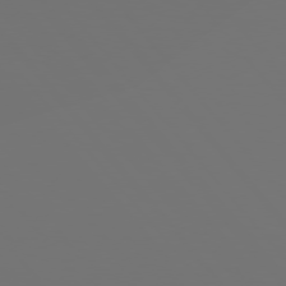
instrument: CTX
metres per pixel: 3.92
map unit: Hpe
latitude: 76.3656
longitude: -139.0836
